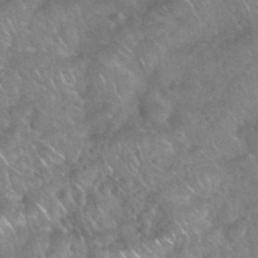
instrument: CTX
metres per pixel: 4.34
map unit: eHh
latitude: 39.1403
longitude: -58.8380
